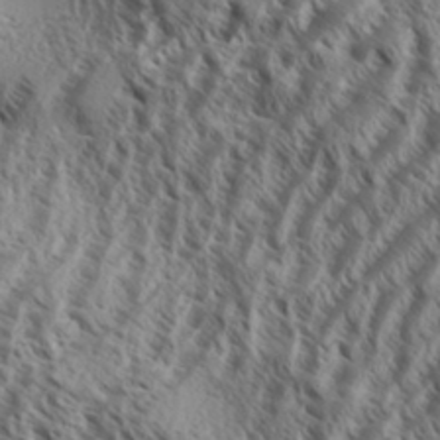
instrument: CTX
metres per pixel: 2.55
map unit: Aa
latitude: 33.5182
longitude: -138.1389
